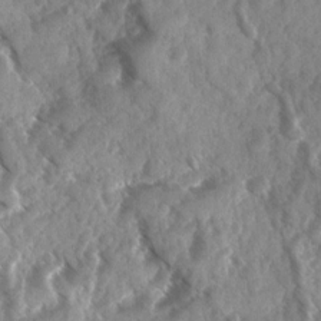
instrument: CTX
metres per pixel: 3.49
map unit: Ave
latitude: 17.3860
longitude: -131.5372
